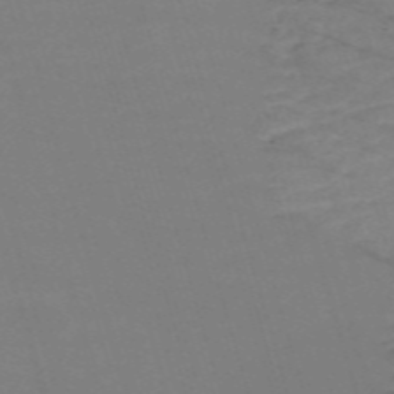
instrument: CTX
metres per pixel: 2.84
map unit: Nve
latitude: -58.9730
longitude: 61.1431
